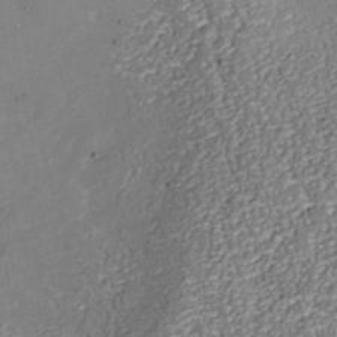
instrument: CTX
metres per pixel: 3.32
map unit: Nhu
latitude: -38.5763
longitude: -85.7450
